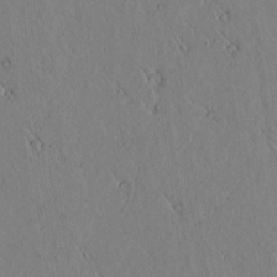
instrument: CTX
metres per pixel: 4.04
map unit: lAvf
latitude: 6.3089
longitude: 159.5966
